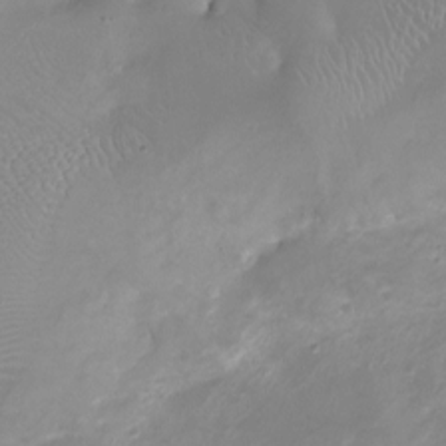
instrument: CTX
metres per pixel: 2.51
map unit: Ht
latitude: -7.7666
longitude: -18.5923
